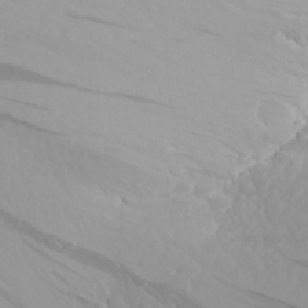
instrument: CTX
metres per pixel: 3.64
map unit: Aa
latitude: 24.8002
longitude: -146.1200
